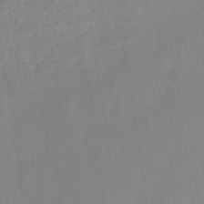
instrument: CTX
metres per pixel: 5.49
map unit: lHb
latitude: -44.9731
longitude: 67.1431
